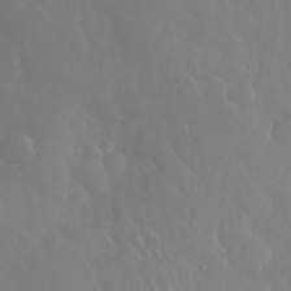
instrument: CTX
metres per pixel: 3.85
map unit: eHh
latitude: 33.4993
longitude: -59.6694
